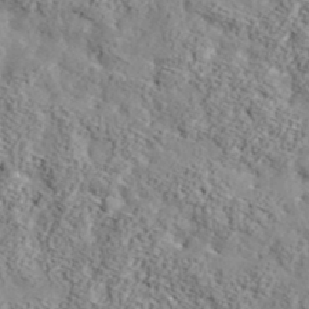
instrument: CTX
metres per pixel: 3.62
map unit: lHvf
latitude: 38.5168
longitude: -92.5356
